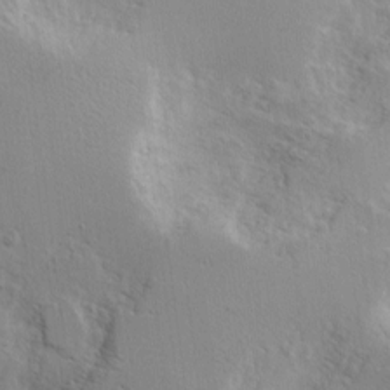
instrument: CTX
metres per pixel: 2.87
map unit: Hve
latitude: 2.3278
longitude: -123.8205
